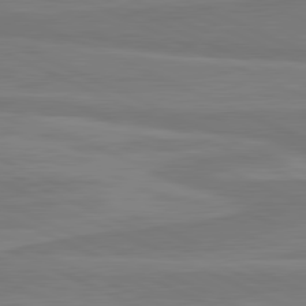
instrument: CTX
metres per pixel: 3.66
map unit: lApd
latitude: 81.4804
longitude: 169.5588
